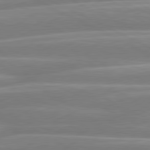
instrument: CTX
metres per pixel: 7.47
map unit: lApd
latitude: 80.6490
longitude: -130.7625
